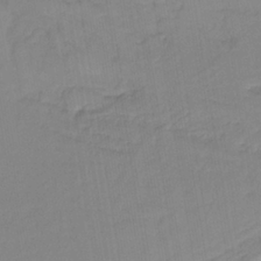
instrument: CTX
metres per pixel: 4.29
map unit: HNb
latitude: -36.3684
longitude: 57.7855
